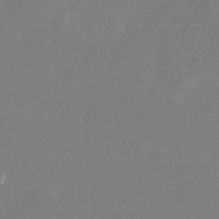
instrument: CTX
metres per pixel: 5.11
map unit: Nhu
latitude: -22.6519
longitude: -71.4615
